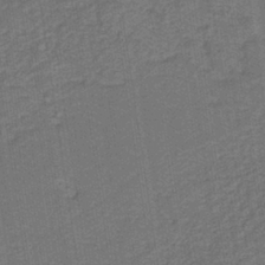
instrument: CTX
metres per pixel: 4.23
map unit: eAb
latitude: -38.7085
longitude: 51.8422
